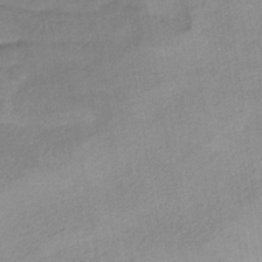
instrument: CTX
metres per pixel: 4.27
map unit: eHb
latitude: -35.3510
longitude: 74.5763
